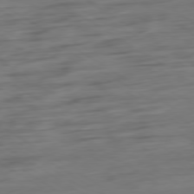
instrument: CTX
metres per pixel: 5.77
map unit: Ap
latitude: -79.8989
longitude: -54.6490
